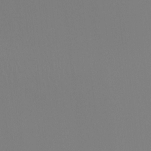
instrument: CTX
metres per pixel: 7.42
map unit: Ht
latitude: -13.5399
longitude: -50.4979
